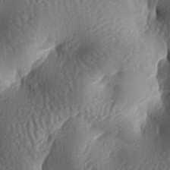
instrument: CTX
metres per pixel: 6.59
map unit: lAa
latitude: -6.9919
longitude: -126.8758
